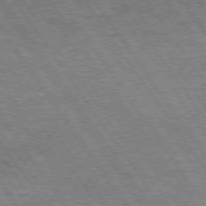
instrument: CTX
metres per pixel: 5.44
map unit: Hpe
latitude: 74.4412
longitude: -149.9528
